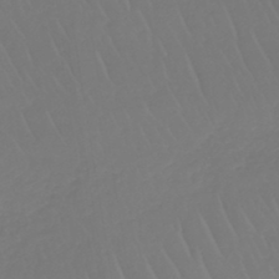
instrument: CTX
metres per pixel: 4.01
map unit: lHb
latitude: -42.8030
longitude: 67.1431
